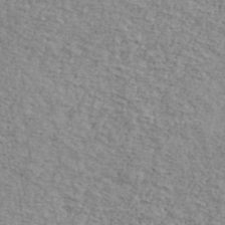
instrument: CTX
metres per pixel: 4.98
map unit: Ave
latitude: 41.2536
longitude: -109.2159
